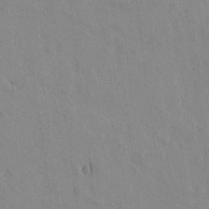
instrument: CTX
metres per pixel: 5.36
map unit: lAvf
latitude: 14.9703
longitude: -125.6127
